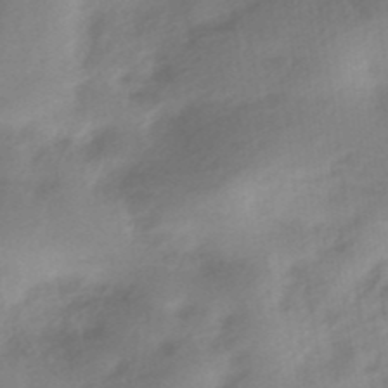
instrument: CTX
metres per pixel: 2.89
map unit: HNhu
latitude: -40.8975
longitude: 92.6707
